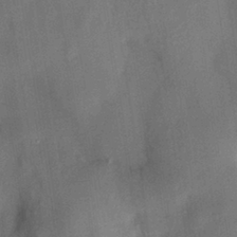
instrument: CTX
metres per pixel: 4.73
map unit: HNhu
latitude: 13.5938
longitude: 10.9542
